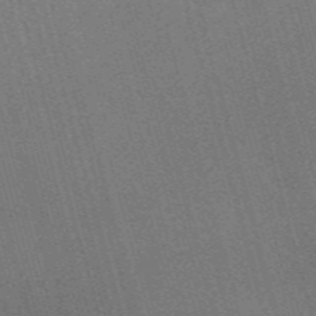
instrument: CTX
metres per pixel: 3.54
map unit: Nve
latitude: -58.4251
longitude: 62.9541
